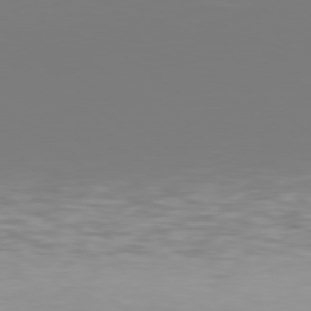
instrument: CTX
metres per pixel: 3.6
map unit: Hpe
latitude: 78.2712
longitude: -135.0458
